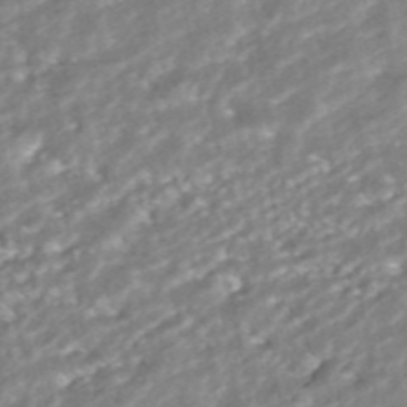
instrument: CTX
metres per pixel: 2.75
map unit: ANa
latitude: -41.3698
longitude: 103.7856
